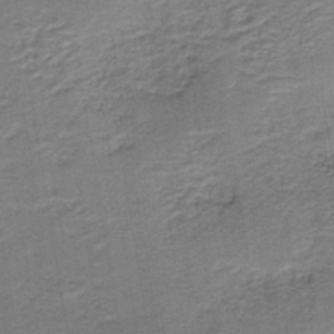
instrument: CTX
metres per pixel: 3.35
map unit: HNb
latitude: -39.6722
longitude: 50.4818
